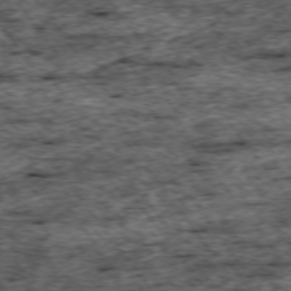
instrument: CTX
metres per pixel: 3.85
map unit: Ap
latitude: -74.8030
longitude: -87.5371
